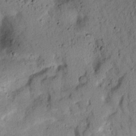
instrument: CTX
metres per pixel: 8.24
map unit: lAvf
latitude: 8.0444
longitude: 165.0298
